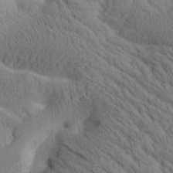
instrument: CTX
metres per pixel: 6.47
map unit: Htu
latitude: 0.7246
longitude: 174.5195
